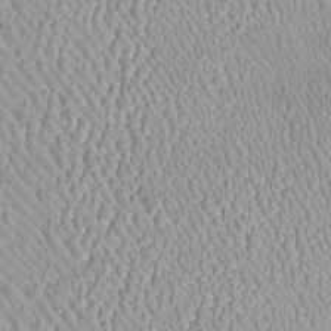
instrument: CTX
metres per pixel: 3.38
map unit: Htu
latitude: -6.0661
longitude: 157.8422
